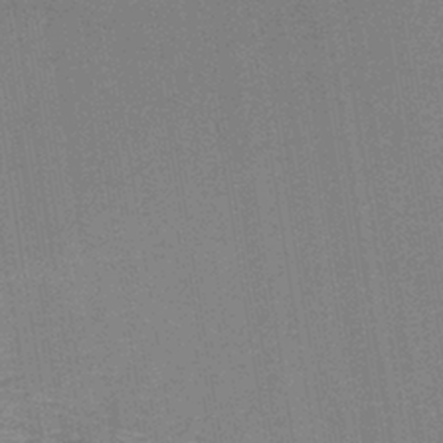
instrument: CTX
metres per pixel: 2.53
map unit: HNb
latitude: -38.9731
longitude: 50.3117
